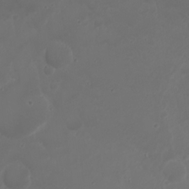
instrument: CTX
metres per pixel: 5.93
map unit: Nhu
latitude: 22.5357
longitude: -64.1578
